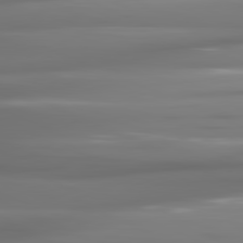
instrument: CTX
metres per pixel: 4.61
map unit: lApd
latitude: 81.4426
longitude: -142.6302
